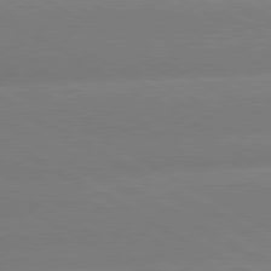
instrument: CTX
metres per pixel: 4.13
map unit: lApd
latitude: 80.5357
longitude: -146.9892
